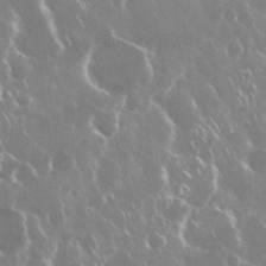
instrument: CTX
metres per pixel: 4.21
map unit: Nhu
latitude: 29.3859
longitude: -60.4034
